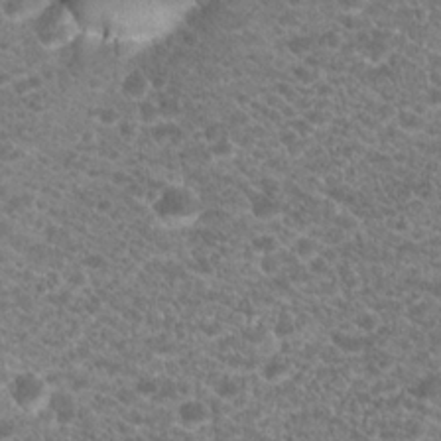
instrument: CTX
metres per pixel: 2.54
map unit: Hto
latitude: 19.6694
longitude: -37.3293
